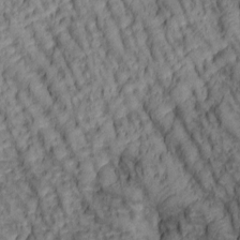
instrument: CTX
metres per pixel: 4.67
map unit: lAa
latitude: 5.6127
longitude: -116.1578
